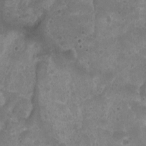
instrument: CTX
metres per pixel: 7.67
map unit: Ht
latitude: 3.5182
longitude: -19.4615
